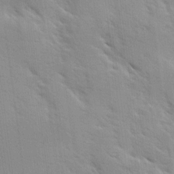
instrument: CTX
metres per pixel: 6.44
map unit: Ave
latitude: 10.4034
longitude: -102.6679
